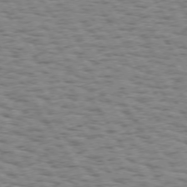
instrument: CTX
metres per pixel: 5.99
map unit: Hpe
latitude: 73.2726
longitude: -133.7450
